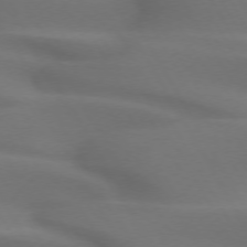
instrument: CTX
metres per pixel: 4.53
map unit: lApd
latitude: 72.4979
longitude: -50.0633
